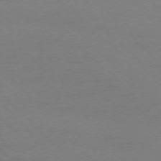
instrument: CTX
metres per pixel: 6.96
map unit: Ap
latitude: -75.3888
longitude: -78.1011
